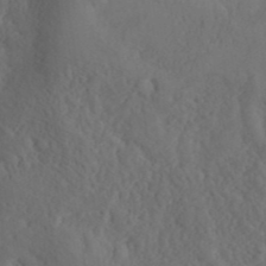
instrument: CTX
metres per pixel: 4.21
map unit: ANa
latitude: 41.1592
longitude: 52.6518
